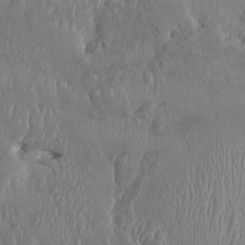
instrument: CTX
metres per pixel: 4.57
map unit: HNhu
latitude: 2.2522
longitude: -6.1767
